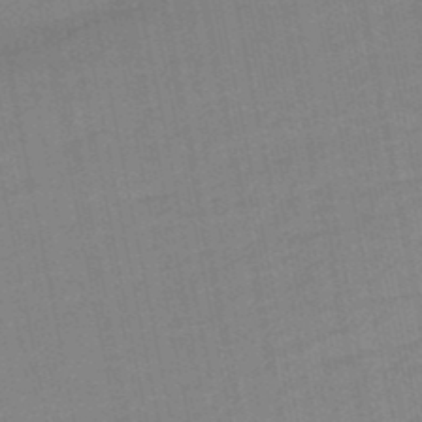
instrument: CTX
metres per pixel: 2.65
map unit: lHb
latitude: -49.5966
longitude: 80.3307
